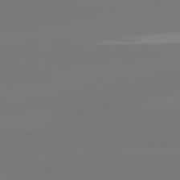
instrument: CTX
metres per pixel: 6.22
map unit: lApd
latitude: 80.9892
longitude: -156.7813
